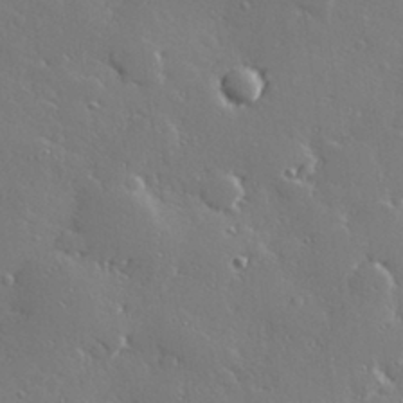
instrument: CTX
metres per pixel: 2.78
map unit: Hve
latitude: 28.5168
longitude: -91.8961
